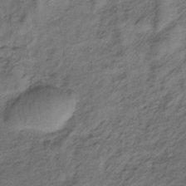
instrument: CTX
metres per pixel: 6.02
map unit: lHb
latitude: -33.1054
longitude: 65.6911
